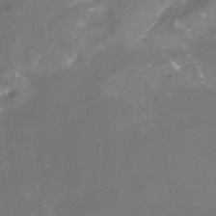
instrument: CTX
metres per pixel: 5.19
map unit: Nhu
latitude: -16.0283
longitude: -57.8205
